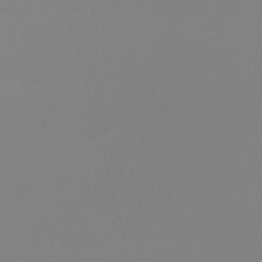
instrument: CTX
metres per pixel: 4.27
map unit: lHb
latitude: -49.0109
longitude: 68.1983
